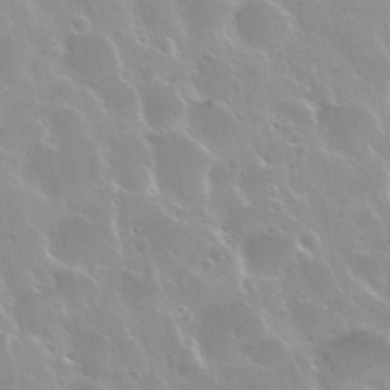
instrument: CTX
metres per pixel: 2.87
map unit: Nhu
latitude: 29.1214
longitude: -54.6679
